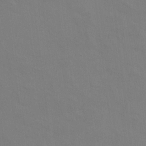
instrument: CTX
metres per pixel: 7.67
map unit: Hto
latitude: 8.6491
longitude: -31.3860
